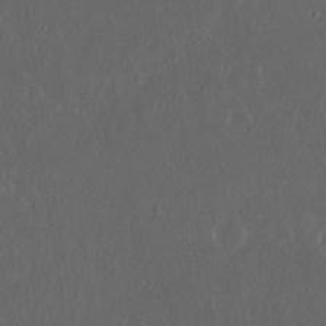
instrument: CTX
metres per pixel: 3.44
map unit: Nhu
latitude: 29.8583
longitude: -58.3089
